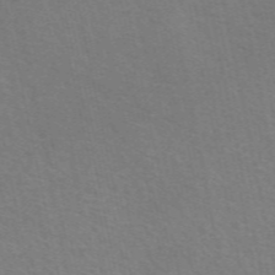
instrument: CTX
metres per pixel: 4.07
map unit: eAb
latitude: 51.0836
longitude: 111.5210
